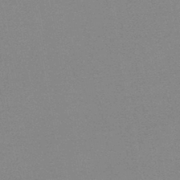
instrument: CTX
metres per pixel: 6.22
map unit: HNb
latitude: -44.4818
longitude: -40.2333
